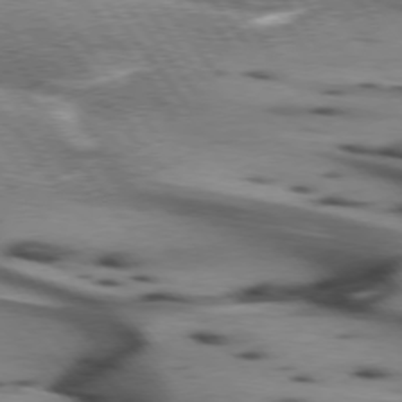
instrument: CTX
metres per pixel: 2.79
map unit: lApd
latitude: 75.1214
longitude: -65.8772
